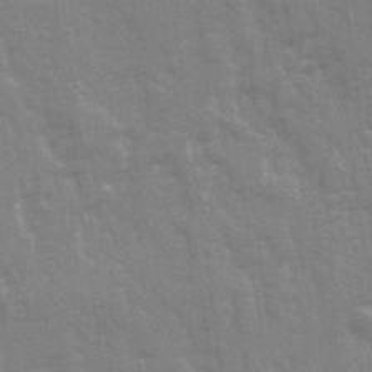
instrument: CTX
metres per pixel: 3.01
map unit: Ave
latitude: 21.3671
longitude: -133.6883
